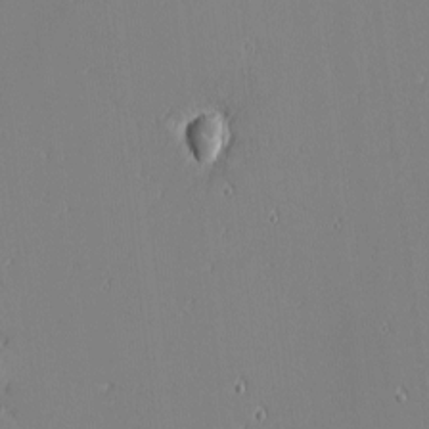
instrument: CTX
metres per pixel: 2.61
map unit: eHh
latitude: -3.3887
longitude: -81.3104
